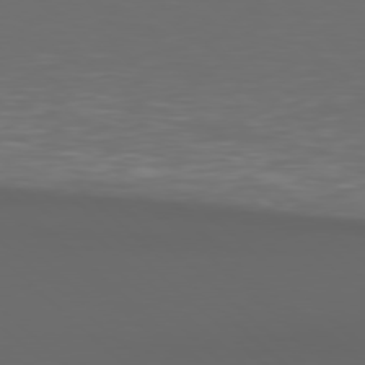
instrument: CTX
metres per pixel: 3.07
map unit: Hpe
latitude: 77.6127
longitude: -168.6491
